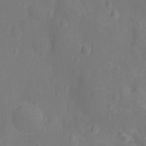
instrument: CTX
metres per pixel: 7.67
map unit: Nhu
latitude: -13.1809
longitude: -24.7624
